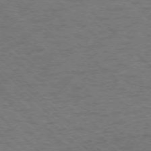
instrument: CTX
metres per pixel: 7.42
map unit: Ap
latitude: -75.8990
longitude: -80.3656
